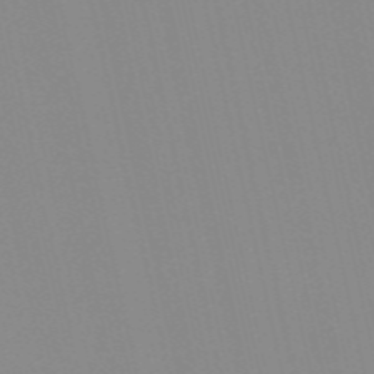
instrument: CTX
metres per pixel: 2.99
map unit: Nve
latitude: -57.1998
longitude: 60.6330
